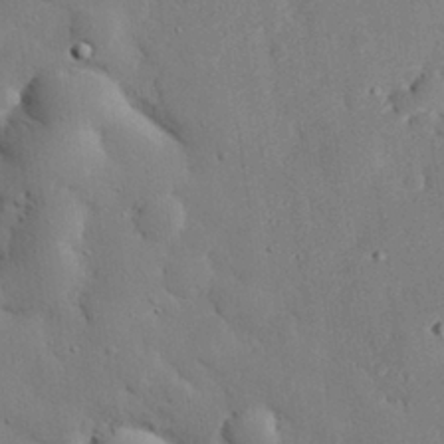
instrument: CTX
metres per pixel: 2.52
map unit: eHh
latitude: 29.2915
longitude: -81.4426
